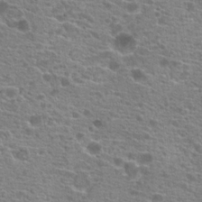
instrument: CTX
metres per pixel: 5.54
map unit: Hto
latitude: 20.2712
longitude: -41.6693
